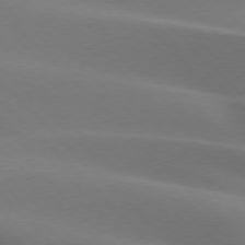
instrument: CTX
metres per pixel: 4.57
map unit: lApd
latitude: 75.8394
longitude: -62.1956
